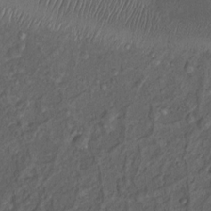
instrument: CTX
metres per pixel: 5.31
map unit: Nhu
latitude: 12.5546
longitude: -28.5734
